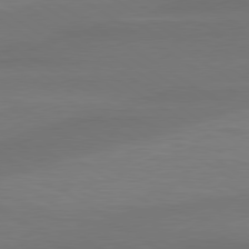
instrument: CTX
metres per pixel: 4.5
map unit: lApd
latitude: 79.6694
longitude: -87.6883
